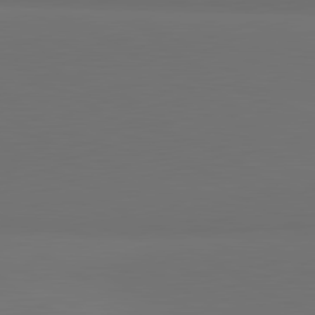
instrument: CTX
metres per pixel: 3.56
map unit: lApd
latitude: 81.4804
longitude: 153.1620
